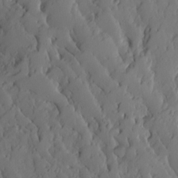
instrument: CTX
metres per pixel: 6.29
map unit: Ave
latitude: 13.8206
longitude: -132.1578
